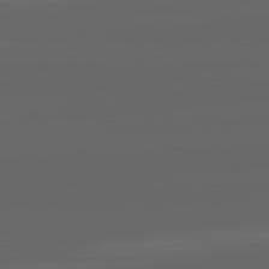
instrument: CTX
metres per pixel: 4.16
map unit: lApd
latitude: 82.2333
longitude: -169.7639
